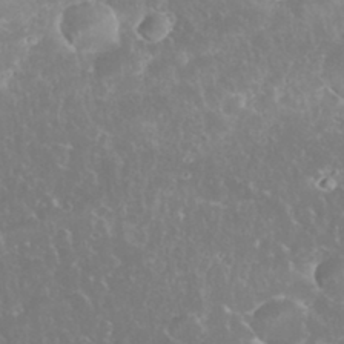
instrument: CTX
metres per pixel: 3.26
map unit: eHh
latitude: 35.0080
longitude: -63.6505
